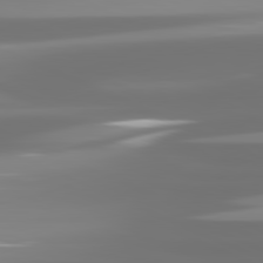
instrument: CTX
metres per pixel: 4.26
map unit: lApd
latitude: 81.6505
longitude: -137.3860
